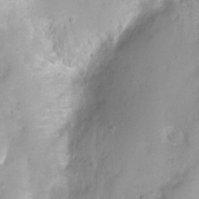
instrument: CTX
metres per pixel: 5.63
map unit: Ht
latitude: 2.8380
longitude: -34.2711
